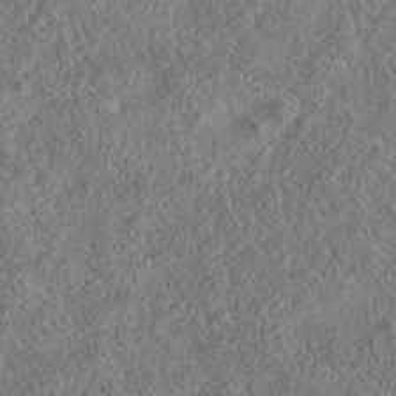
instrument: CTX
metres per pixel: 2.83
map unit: eAb
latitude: 36.2145
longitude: 113.7667
